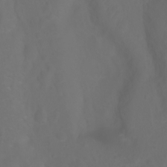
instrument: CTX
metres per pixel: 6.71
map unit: Ht
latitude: -3.1242
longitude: -61.1025
